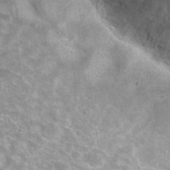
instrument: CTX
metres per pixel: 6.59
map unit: Hto
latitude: 31.9151
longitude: -47.3671
